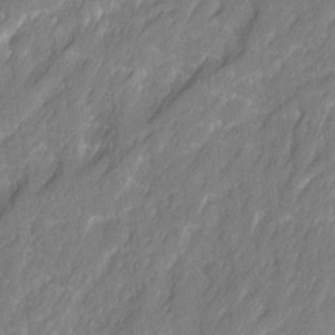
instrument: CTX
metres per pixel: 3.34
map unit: Ave
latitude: 16.4412
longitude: -135.1214
